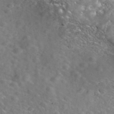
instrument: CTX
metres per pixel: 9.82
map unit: Nhe
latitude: -40.9353
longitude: -99.7827
